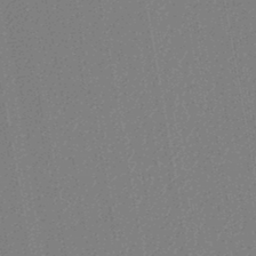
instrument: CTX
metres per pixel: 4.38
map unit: lHb
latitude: -44.7841
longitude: 74.5763
